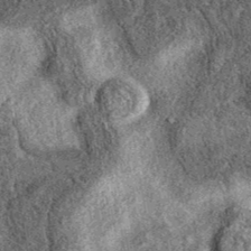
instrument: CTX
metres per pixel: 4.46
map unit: eAb
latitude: 38.1767
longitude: 106.5763
